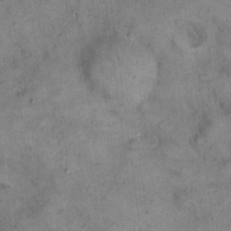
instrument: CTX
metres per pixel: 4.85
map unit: eHh
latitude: 21.3293
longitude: -60.0633
